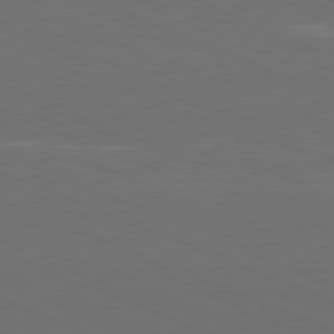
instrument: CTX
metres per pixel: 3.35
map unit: Hpe
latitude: -81.8612
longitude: 20.7841
